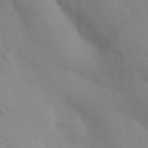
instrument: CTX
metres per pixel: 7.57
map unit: Nhu
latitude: 13.5560
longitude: -28.0255
